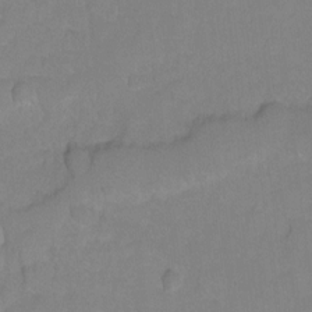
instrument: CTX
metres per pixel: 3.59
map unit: Hto
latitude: 3.9717
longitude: -32.3467
